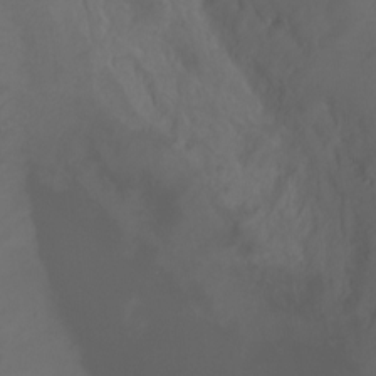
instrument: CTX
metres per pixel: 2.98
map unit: Ht
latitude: -0.3873
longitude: -38.7624
